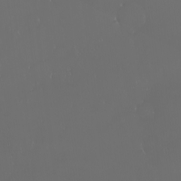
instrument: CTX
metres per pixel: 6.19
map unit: eHh
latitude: -3.2753
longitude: 20.3873
